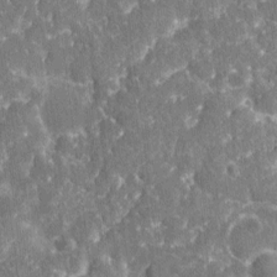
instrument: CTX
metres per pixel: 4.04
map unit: eHh
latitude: 5.5749
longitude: -67.8961
